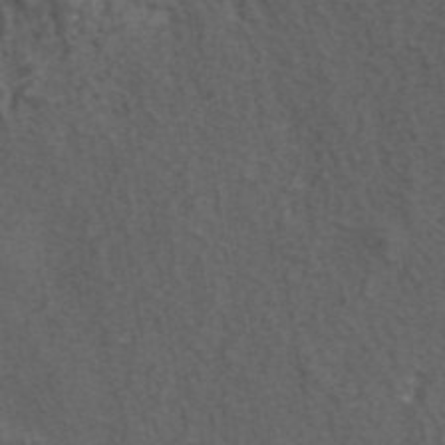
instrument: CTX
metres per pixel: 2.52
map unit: eAb
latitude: 43.6883
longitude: 105.8233
